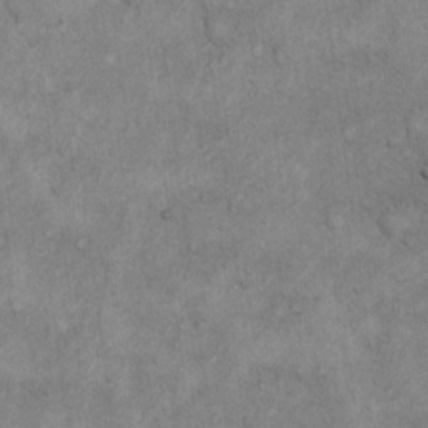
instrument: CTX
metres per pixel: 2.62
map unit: Hto
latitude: 18.1389
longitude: -61.1214
